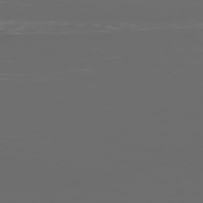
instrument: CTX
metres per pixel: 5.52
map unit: Ap
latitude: -79.2754
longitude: -74.3845
